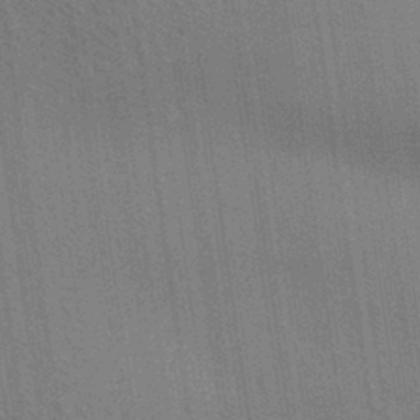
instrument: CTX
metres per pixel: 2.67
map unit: Aa
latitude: 31.7450
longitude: -139.5182
